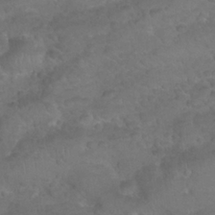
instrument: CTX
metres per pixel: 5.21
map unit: Nhu
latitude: 24.9891
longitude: -52.3845
